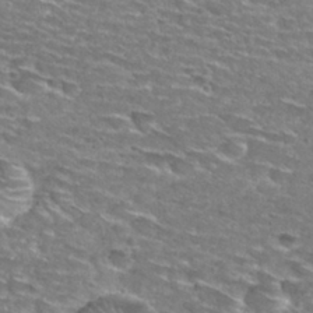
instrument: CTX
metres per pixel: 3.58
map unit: Nhu
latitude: 29.0458
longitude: -48.2522
